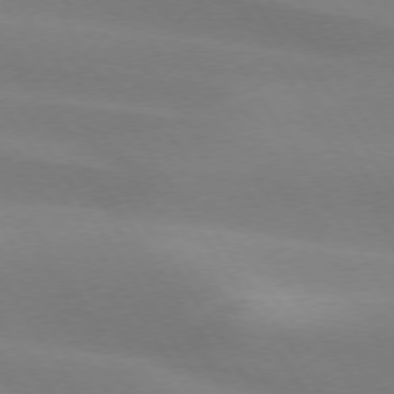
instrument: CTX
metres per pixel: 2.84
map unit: lApd
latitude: 73.7639
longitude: -49.4804
